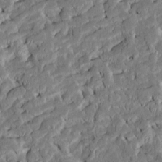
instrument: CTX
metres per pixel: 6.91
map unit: Htu
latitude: -7.7477
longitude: 145.5210
